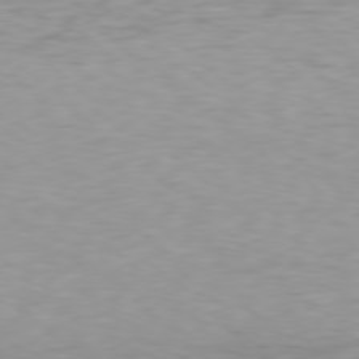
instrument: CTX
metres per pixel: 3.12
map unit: Hpe
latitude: 78.2334
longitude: -135.0269
